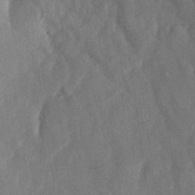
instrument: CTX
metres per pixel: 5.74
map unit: Nhu
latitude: -29.5210
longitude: -58.6302
